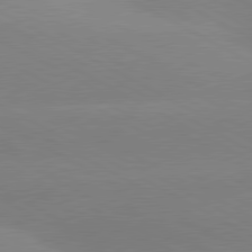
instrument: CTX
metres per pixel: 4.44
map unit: lApd
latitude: 80.4412
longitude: -153.8584
